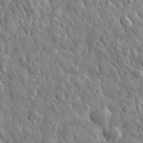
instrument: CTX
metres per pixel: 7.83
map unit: eHh
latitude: 32.1767
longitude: -71.3859
